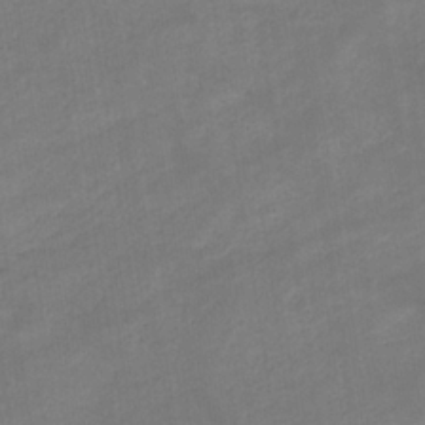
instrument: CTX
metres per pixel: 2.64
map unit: eHb
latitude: -33.7856
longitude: 72.8030
